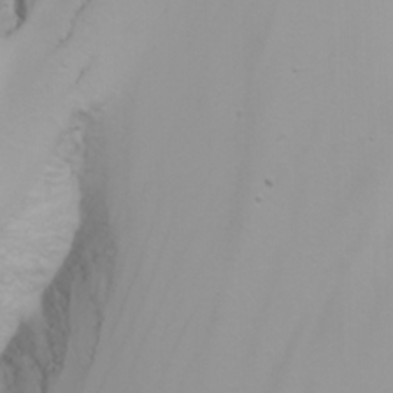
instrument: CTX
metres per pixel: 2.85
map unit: Nhu
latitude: -6.6140
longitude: -84.3845
